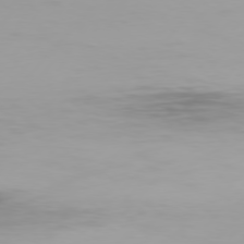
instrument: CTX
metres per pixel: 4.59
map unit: Hpe
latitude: 75.8017
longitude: -128.5923
